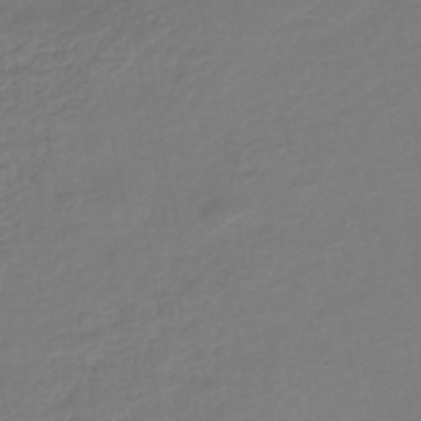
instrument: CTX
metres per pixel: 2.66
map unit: HNhu
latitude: -45.1242
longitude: 93.9745
